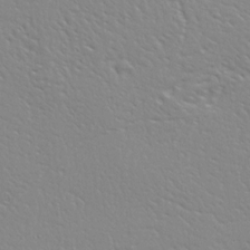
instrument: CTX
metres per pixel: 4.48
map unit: Ave
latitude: 13.2348
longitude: -139.2726
